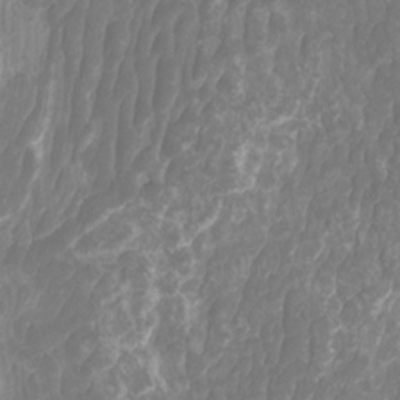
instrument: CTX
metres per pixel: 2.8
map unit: Htu
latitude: -10.7274
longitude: -73.8772
